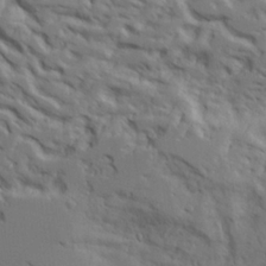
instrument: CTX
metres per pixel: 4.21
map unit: Aa
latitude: 23.3293
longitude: -131.4616
